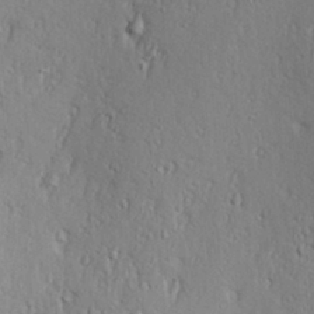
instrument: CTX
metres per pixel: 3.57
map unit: Hve
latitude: 23.3671
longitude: -97.3671
